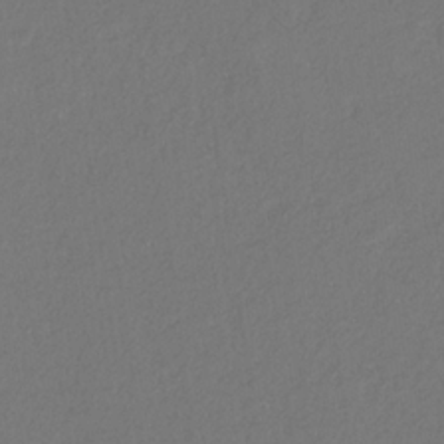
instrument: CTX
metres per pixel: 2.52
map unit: eHb
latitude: -30.3117
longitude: 67.9367
